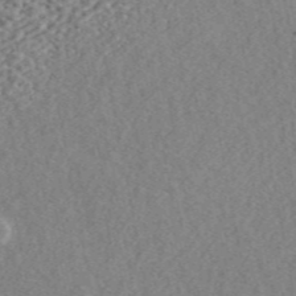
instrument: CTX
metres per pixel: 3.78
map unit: ANa
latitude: 46.4979
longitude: 50.2928
